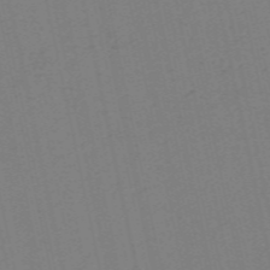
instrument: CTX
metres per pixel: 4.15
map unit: Nve
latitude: -57.5588
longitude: 50.3306
